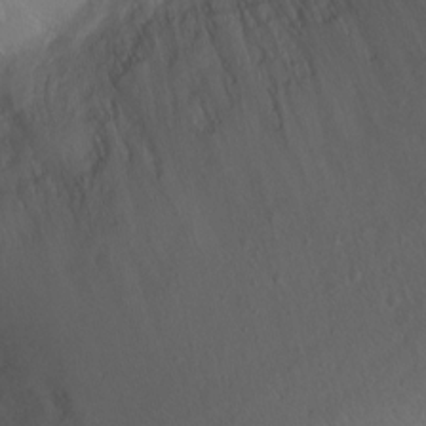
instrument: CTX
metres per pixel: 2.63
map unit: Ht
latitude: -0.0283
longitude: -45.6127
